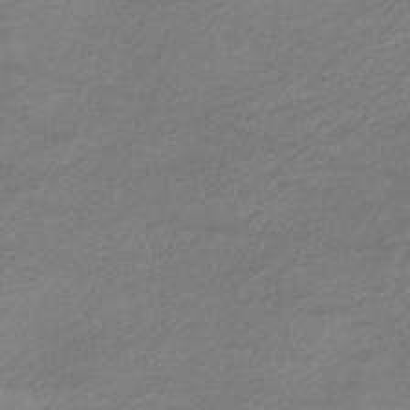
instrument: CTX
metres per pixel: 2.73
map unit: eHb
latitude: -36.8030
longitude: 76.1795
